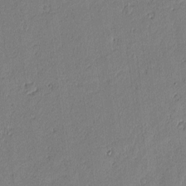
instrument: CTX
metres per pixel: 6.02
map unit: lAvf
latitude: -0.3685
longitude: -106.3467
